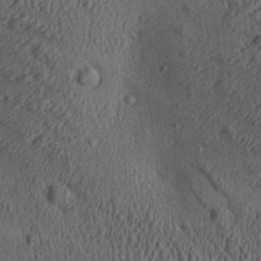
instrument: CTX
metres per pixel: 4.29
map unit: Aa
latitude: 26.1956
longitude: -134.9324
